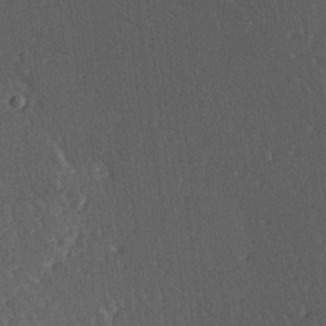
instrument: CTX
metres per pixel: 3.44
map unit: lAa
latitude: -7.2754
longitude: -124.2145
